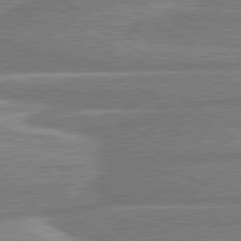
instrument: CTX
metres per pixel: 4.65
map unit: lApd
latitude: 80.5168
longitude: -171.8772
